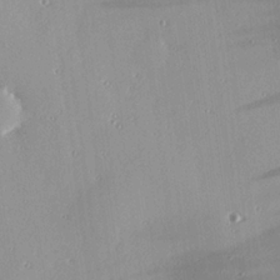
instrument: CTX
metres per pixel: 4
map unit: eHh
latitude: 24.2144
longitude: -89.6127
